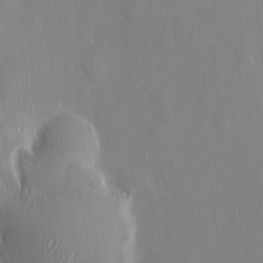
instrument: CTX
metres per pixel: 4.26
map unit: HNhu
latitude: 6.5357
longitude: -4.6301
